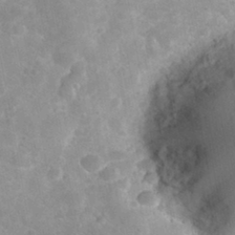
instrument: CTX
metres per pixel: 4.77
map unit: Nhu
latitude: 31.1592
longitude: -52.9514
